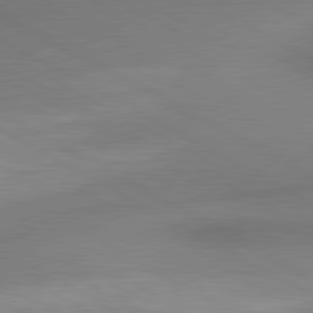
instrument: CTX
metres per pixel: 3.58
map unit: lApd
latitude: 80.5168
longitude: 163.1242
